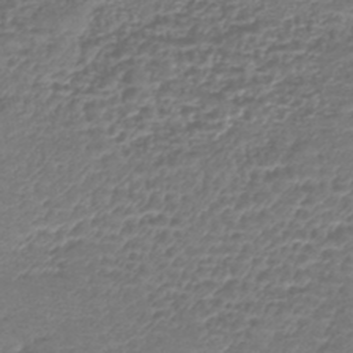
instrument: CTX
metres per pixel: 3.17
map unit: lHb
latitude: -42.7841
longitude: 75.9556
